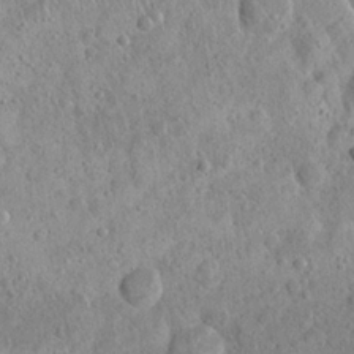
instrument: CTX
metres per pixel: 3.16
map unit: Nhu
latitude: 23.0647
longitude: -66.8758
